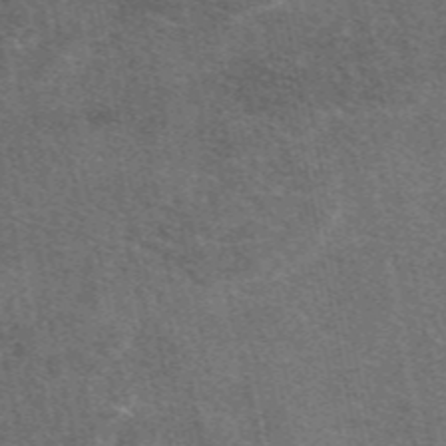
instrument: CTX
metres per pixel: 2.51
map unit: eAb
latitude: 48.1578
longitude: 114.7652
